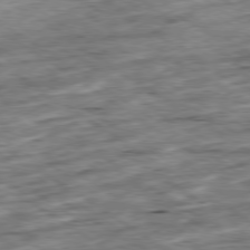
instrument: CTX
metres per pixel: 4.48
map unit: Ap
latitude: -79.7477
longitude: -51.7071
